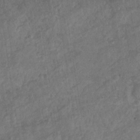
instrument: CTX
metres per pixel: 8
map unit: Nhu
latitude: -30.8597
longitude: -62.1011
